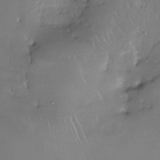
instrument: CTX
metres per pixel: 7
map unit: Nhe
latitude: -26.9919
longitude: -110.8947
